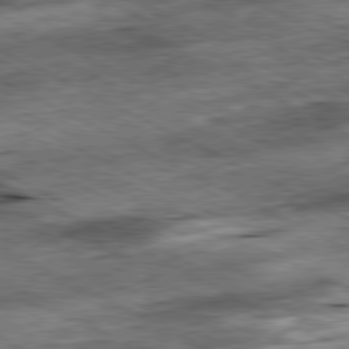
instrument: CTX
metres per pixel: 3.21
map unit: Ap
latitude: -81.0676
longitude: -88.7813
